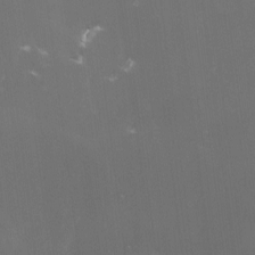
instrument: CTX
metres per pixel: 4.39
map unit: lHvf
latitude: -14.1039
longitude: -101.4993
